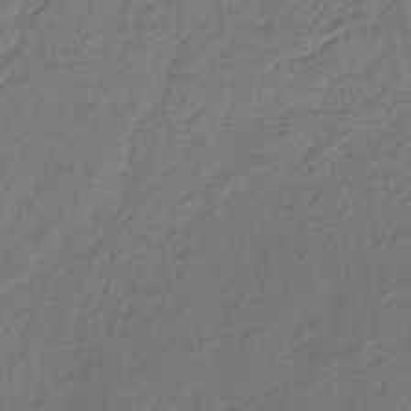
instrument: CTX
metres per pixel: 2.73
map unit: lHb
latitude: -35.5588
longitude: 62.7274
